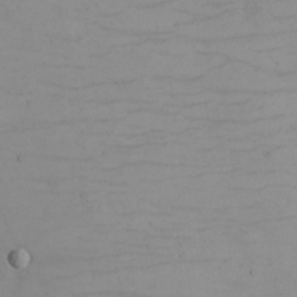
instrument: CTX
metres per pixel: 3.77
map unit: eHh
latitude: -5.3131
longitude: -80.8002
